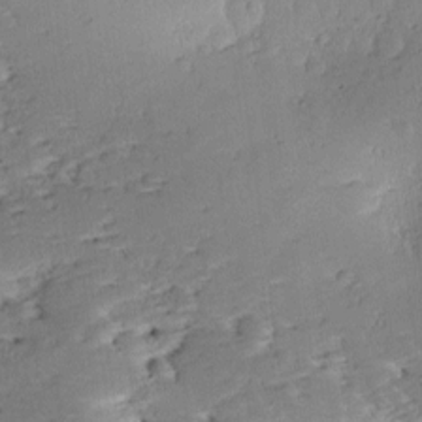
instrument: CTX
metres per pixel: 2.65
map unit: lAa
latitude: -10.9353
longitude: -124.9324
